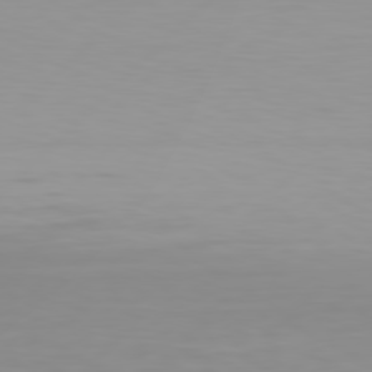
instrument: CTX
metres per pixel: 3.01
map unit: Hpe
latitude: 77.9339
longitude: -138.6490
